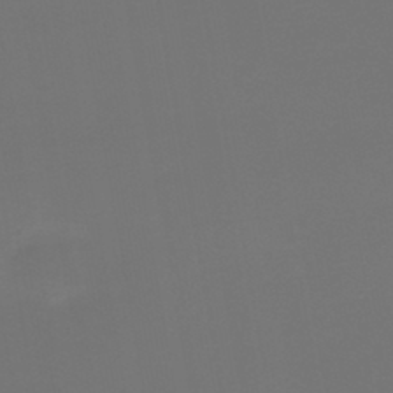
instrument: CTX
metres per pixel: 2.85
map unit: lHb
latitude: -43.8611
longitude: 64.0094
